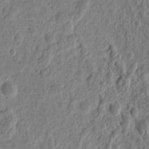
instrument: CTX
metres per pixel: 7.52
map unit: eHh
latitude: 9.8772
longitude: -73.7450
